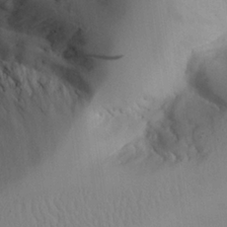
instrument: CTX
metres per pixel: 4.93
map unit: Aa
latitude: 25.8205
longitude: -132.6679
